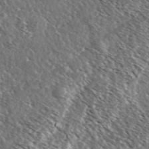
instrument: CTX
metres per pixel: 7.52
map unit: Ave
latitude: 37.4238
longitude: -108.9702
